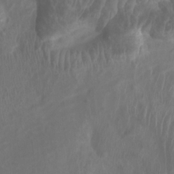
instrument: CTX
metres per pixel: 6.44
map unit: Htu
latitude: 3.3292
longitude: -20.2712
